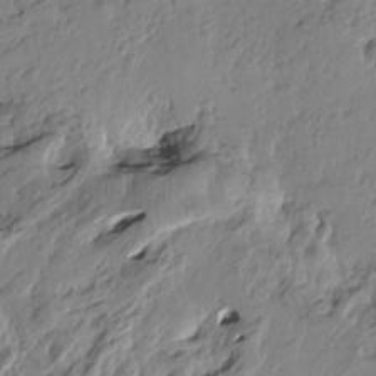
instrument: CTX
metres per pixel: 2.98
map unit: Htu
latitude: -4.1416
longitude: -177.9339
